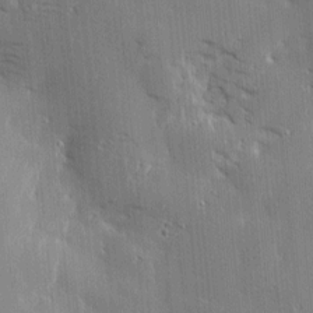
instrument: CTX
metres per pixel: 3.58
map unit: Htu
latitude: -5.0297
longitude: 174.5384
